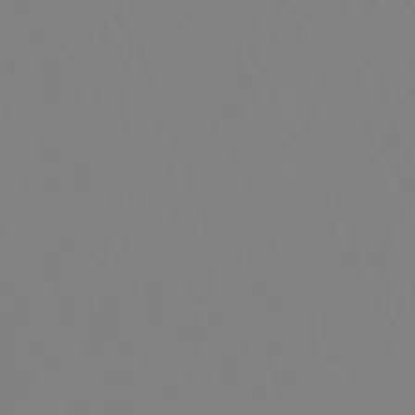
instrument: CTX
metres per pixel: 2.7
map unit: lHb
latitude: -49.0298
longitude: 69.8233
